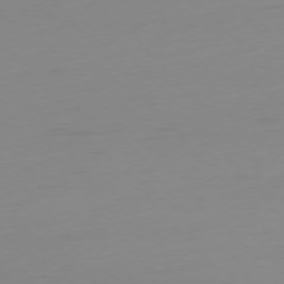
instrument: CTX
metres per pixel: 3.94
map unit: Ap
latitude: -76.1984
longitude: -71.1025
